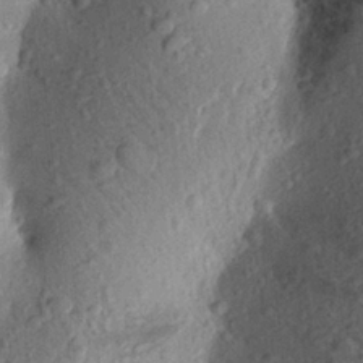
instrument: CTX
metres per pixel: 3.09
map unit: Aa
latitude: 24.2900
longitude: -148.1200
